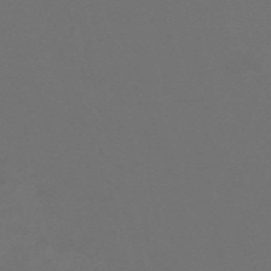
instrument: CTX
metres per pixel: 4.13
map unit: Nve
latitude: -58.4817
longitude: 59.9556
